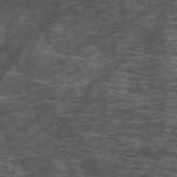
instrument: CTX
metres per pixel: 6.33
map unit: HNb
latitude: -52.0283
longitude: -45.8961
